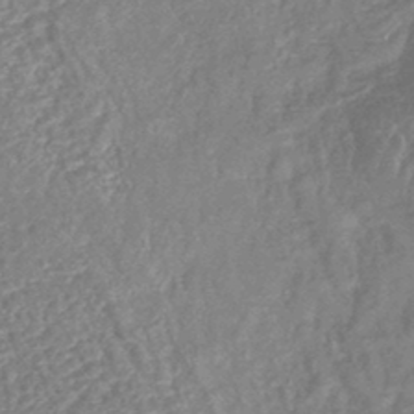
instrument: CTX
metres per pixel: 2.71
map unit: lHb
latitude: -43.2564
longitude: 79.9178
